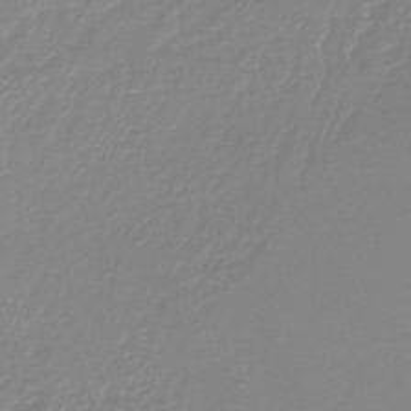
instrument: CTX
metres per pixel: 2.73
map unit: lHb
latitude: -44.1606
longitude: 54.6330
